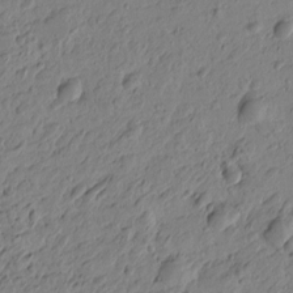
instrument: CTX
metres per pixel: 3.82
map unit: Htu
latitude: -3.1620
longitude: -175.6694
